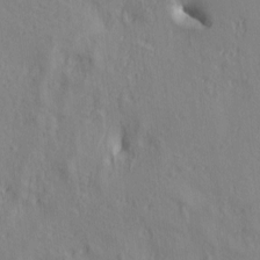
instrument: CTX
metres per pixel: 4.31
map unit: lAa
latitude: 5.5182
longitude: -114.4789
